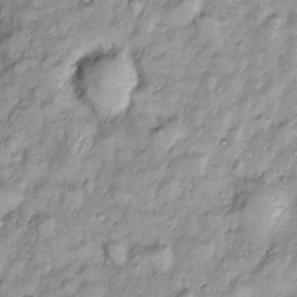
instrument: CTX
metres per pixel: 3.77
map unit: Htu
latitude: -4.2361
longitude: 159.3510
